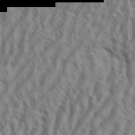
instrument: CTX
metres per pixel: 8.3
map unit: Aa
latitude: 34.0444
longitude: -138.9892
